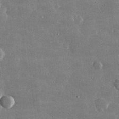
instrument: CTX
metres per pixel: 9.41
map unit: lHvf
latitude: 32.5546
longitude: -90.8947
